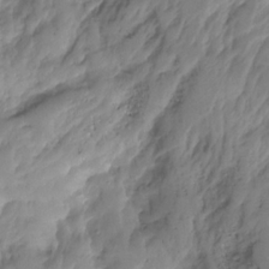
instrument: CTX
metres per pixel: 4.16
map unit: Hto
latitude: -8.4629
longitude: -44.7624
